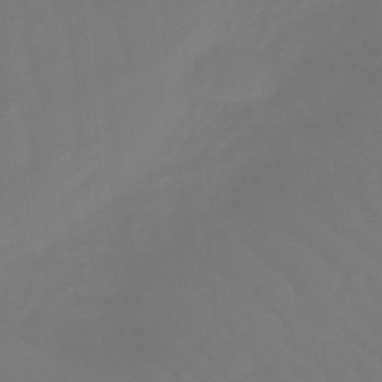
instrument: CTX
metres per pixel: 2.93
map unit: lHb
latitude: -48.9731
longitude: 83.6911
